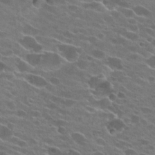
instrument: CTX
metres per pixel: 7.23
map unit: Hto
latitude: 25.4426
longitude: -42.9514
